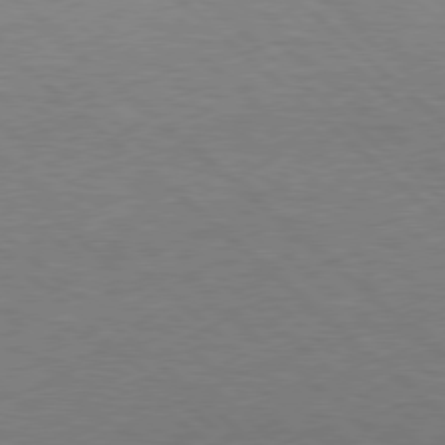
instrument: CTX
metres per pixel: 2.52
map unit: Hpe
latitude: 77.2537
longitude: -150.5168
